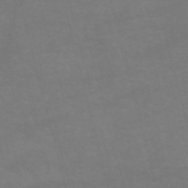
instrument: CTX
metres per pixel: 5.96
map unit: HNb
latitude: -55.1620
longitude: -40.5167
